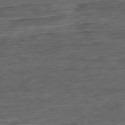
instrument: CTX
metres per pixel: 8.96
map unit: Hpe
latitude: -79.1809
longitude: -19.4426
